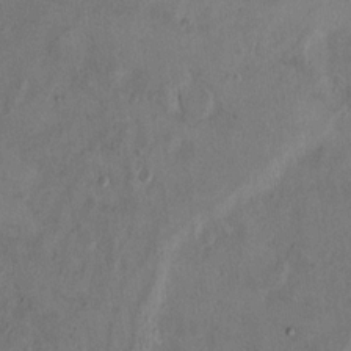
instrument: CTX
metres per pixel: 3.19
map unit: Ht
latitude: 10.6680
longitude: -32.1389
